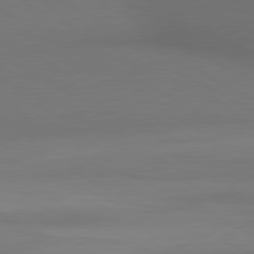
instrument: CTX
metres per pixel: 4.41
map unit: lApd
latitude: 80.5924
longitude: 140.2361
